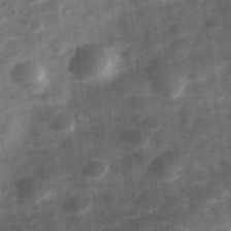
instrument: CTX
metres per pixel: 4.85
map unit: Hve
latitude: 32.8947
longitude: 151.3132
